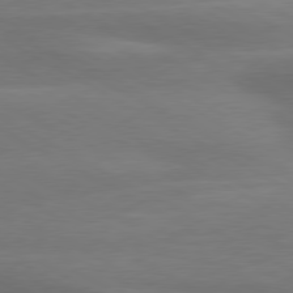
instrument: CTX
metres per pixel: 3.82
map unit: lApd
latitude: 79.1970
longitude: -115.4993
